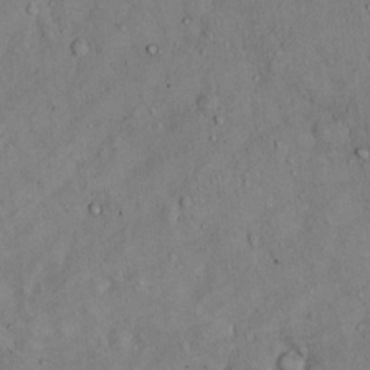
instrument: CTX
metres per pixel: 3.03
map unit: Hto
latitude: 11.4993
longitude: -60.1011
